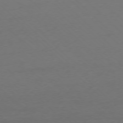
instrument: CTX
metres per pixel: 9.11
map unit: Ap
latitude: -77.1998
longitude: -70.4979
